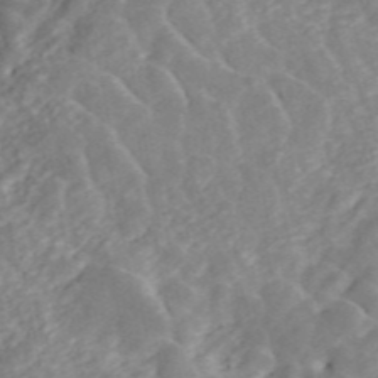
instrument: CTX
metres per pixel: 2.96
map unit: ANa
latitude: 46.2712
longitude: 22.1984
